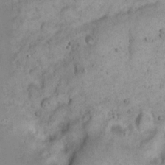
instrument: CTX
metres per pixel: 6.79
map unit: eHh
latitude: 22.7813
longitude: -68.2901
